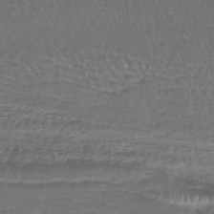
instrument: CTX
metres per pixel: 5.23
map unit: lHb
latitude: -43.5399
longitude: 78.4818
